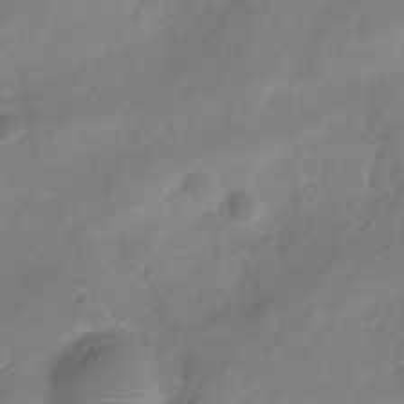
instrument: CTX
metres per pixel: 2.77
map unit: Hve
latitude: -31.3698
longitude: 89.6155
